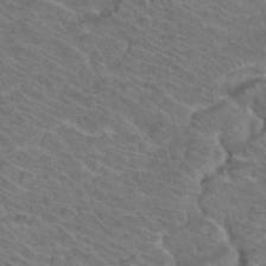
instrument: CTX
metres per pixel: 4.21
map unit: Hto
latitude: 33.7072
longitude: -41.7827
